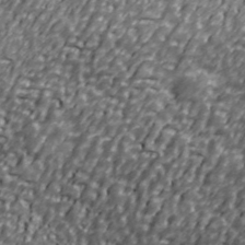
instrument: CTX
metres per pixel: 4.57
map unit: Ave
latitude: 40.7813
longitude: -112.5735
